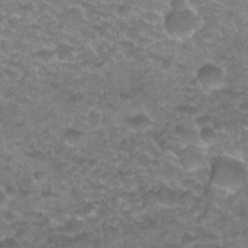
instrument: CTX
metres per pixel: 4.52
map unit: Nhu
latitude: 27.1403
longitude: -53.4238
